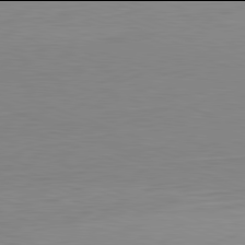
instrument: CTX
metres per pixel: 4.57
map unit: Hpe
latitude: -82.0094
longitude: 9.7666
